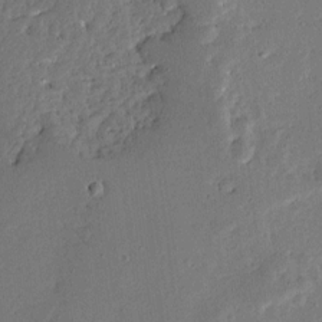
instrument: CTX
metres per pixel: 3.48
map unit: Ave
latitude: 13.3293
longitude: -137.8017
